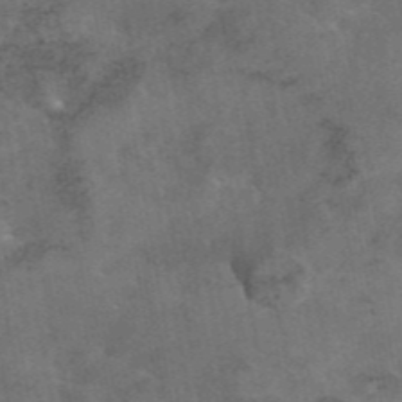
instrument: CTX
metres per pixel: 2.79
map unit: eAb
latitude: 45.3481
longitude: 123.9367
